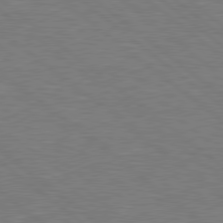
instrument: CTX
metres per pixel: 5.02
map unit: Hpe
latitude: 78.7624
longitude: -153.3293
